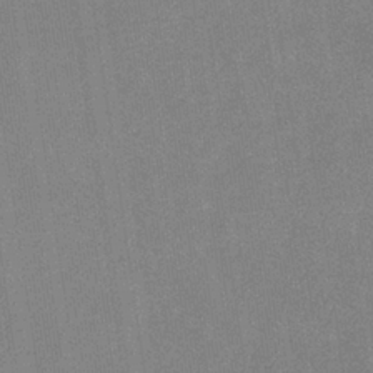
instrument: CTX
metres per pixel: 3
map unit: eHb
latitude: -34.7274
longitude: 73.0864
